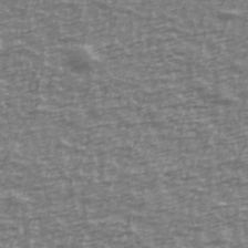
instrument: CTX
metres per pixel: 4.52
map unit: Ave
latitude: 40.1388
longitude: -113.8016
